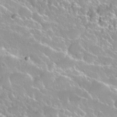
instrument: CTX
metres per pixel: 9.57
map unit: Nhu
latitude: 27.7828
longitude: -51.1781
